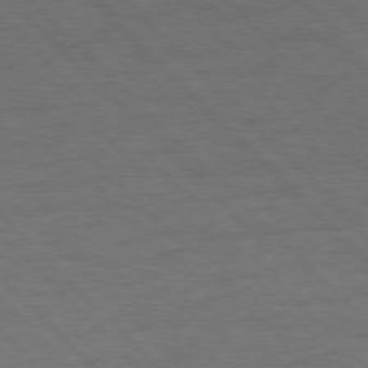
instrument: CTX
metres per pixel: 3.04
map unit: Hpe
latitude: 76.8569
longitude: -155.0647
